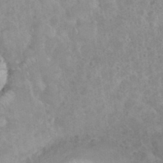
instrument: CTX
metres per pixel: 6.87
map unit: eHh
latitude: 35.6882
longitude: -61.8961
